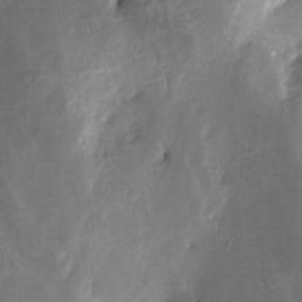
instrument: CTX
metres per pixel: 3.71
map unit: Nve
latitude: -25.3132
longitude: -108.8380
